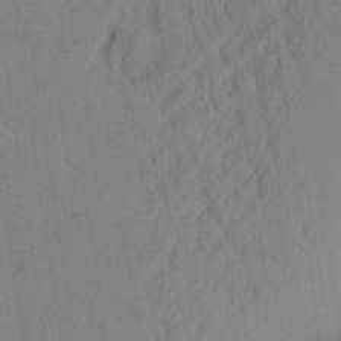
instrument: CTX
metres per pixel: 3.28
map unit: Aa
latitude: 26.9136
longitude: -148.2523
